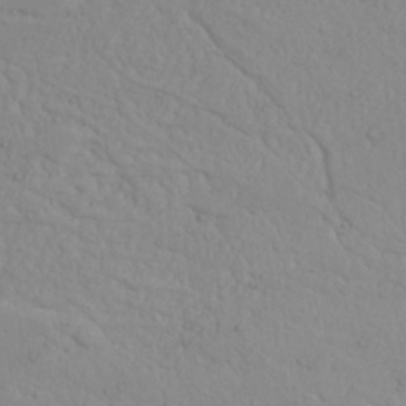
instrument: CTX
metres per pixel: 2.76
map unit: Nhu
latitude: 22.1956
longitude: -69.4616
